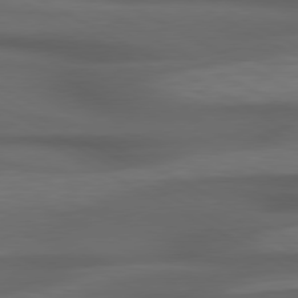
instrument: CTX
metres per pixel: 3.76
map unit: lApd
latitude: 79.2159
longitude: -119.4615
